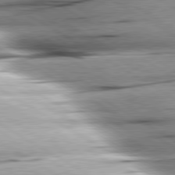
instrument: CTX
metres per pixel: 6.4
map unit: lApd
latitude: 80.2145
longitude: -156.5545
